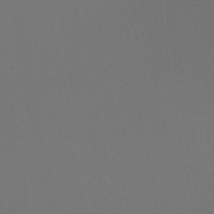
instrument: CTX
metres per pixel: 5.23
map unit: HNb
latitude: -47.8989
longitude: -42.7057
